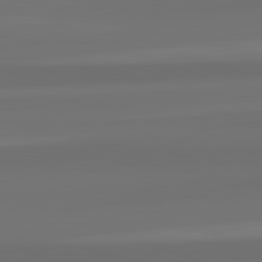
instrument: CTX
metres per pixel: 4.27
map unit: lApd
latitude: 82.2711
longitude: -173.3670
